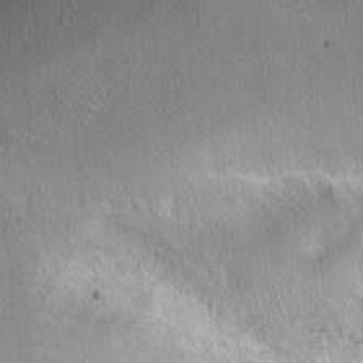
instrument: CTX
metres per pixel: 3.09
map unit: Ht
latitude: 0.4412
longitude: -45.2348
